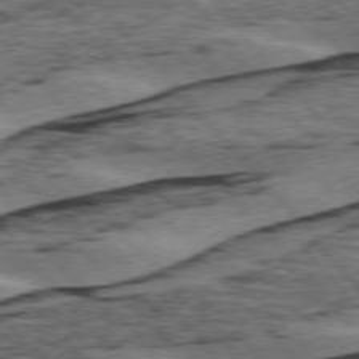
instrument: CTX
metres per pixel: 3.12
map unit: lApd
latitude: 75.8205
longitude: -77.7260
